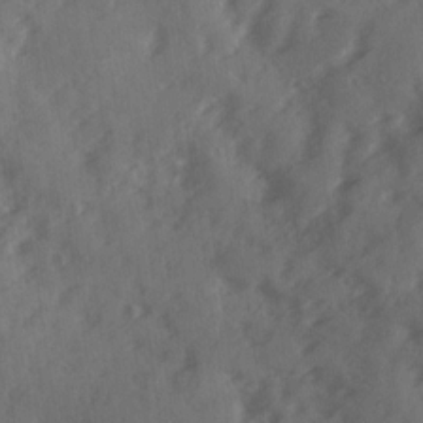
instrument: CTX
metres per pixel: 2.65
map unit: Ave
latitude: 18.7435
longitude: -131.1404
